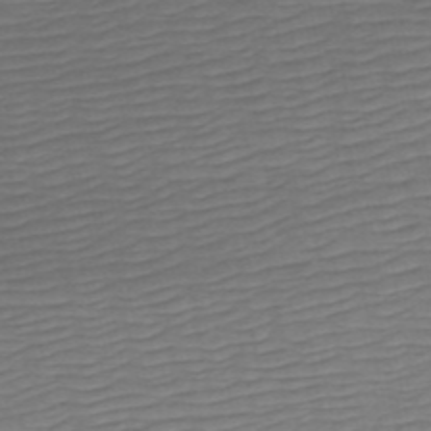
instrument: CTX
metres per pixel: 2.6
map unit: HNb
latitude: -54.1039
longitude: -44.1389
